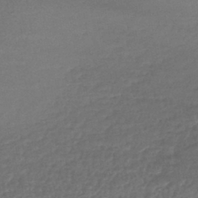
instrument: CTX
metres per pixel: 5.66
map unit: lHb
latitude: -41.4643
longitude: 69.4643
